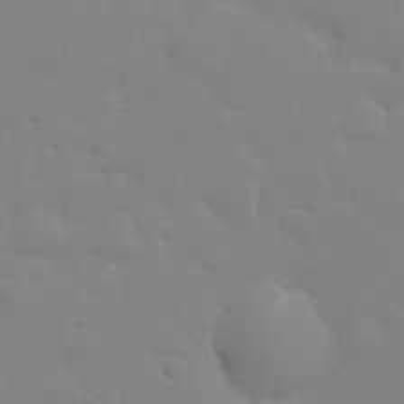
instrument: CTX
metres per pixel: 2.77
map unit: HNhu
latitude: 6.9892
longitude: 14.3307
